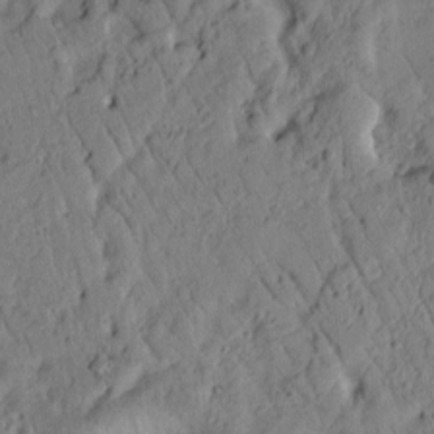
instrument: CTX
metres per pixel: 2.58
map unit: Htu
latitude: 2.4412
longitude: 178.7085
